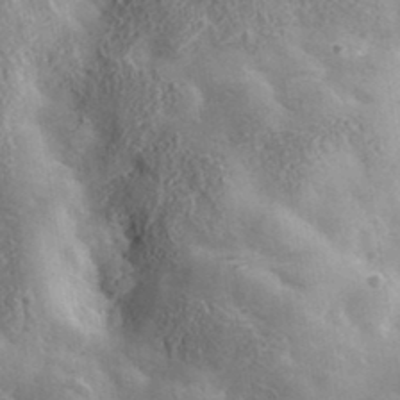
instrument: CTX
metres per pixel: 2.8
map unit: lHvf
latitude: 36.5546
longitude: -92.2522
